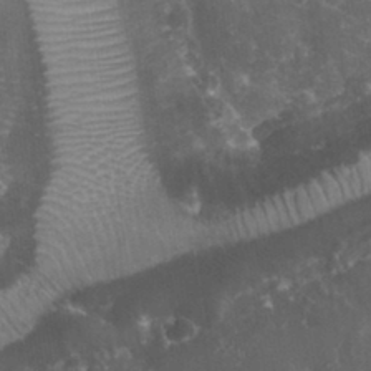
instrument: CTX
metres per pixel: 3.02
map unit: eHh
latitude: 33.2159
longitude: -61.4804
